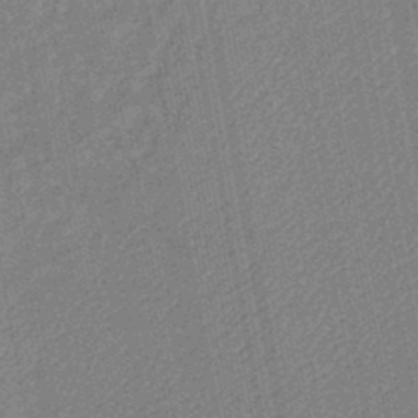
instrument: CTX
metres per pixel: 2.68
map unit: lHb
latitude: -44.9353
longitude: 74.7652
